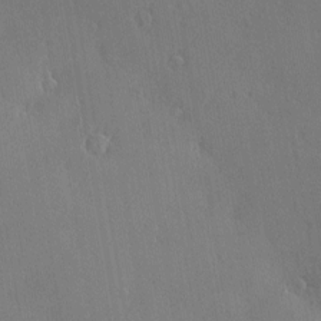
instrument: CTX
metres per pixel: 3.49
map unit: Nve
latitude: -7.7288
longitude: 173.7100
